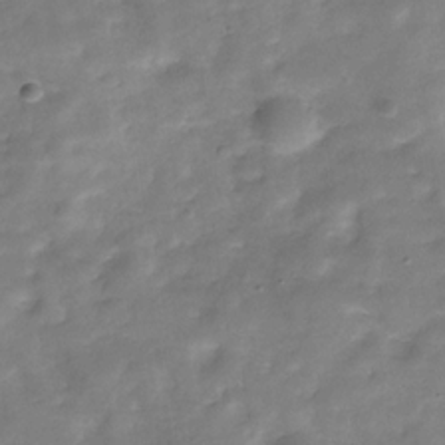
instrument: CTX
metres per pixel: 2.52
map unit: Hve
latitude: -30.2928
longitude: 93.2565
